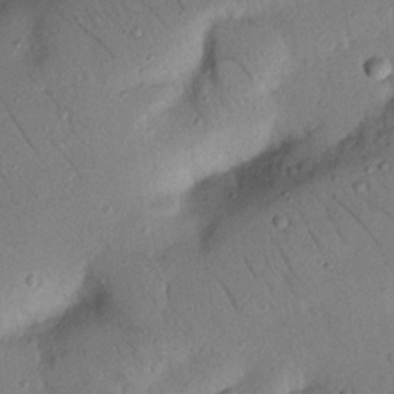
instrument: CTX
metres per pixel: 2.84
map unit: Nhu
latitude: 22.2145
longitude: -75.3293
